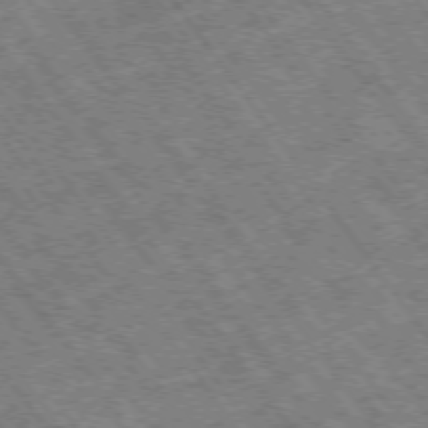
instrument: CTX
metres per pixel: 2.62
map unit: Hpe
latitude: -75.3132
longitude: -19.3670
